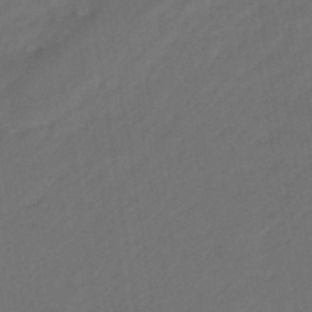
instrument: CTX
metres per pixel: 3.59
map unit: eHb
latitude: -46.5196
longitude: 84.9919
